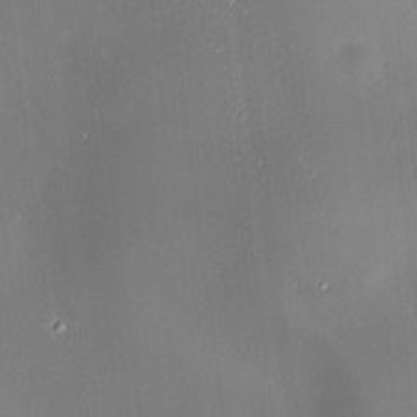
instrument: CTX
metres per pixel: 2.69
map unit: HNhu
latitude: 8.7246
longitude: 10.1228
